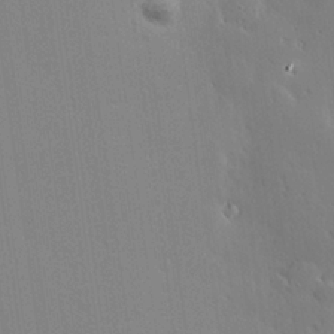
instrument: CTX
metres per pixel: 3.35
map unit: Hve
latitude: 24.9513
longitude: -92.3845
